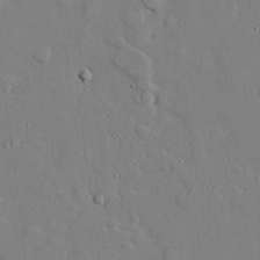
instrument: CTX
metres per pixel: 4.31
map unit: lAvf
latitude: 24.1577
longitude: -110.2712
